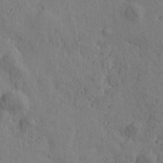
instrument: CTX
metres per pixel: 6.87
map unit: Htu
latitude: -1.0865
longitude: -175.6694
